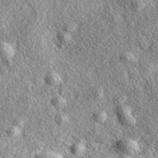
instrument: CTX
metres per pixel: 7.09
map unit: eAb
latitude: 38.0822
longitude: 109.6722
